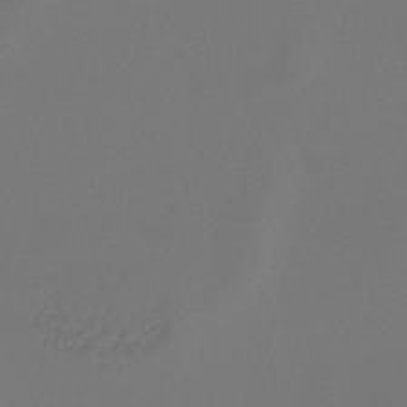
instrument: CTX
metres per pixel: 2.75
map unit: lHb
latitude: -47.4643
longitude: 72.3117
